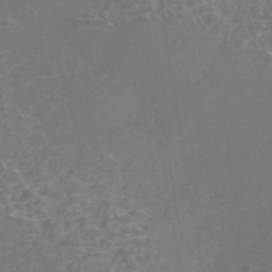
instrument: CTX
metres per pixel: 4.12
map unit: Nhe
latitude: -45.3321
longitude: 153.1242
